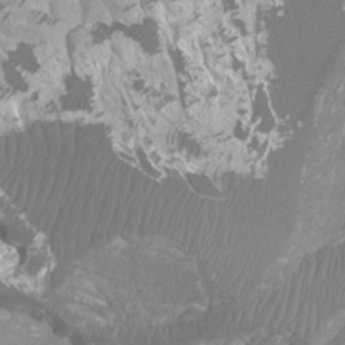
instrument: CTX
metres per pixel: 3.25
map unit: Htu
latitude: 2.8191
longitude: -20.1767
